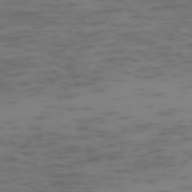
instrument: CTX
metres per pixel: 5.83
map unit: Hpe
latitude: -73.8800
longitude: 6.5573
